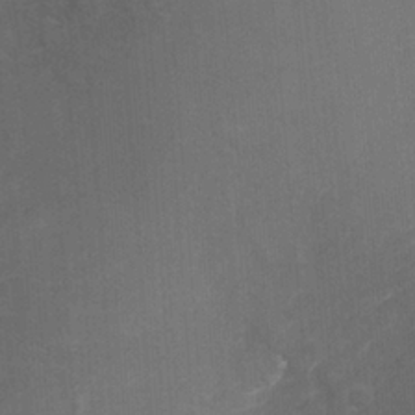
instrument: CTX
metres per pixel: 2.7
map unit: Nhu
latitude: -22.7463
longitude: -56.2333
